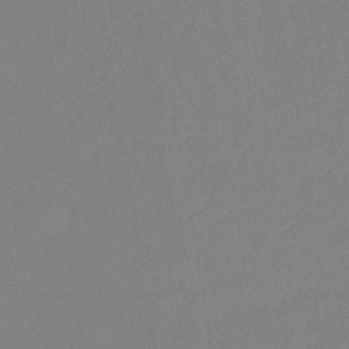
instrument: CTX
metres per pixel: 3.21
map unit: lHb
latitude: -33.4455
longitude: 67.2943
